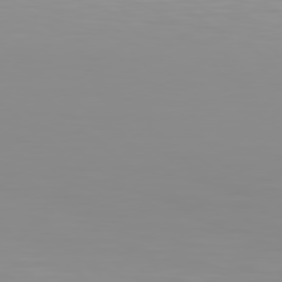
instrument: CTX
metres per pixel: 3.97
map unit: Hpe
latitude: 78.2334
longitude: -145.8394
